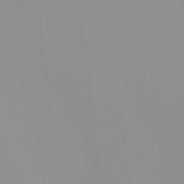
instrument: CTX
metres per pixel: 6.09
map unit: HNhu
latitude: 1.9906
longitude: 8.0094
